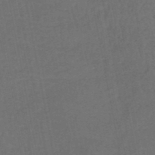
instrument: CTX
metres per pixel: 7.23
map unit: HNhu
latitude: -48.9164
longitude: 100.4817
